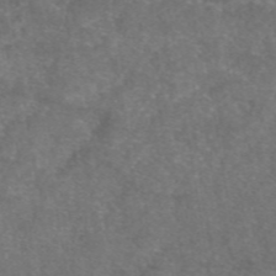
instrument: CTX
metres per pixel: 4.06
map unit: eAb
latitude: 47.4994
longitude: 111.1242
